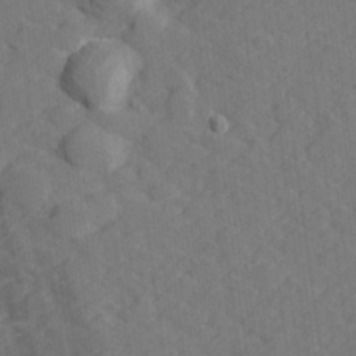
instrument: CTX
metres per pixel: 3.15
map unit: lHvf
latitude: 26.0822
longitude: 142.6896
